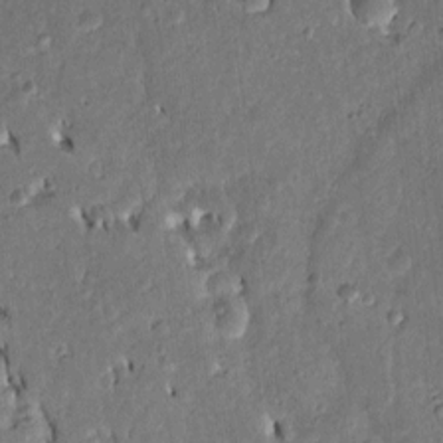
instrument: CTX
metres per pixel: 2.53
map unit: Htu
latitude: -1.3321
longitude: 148.8975
